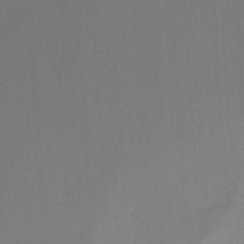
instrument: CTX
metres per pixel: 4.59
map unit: Nhu
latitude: -4.1794
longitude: -93.9339
